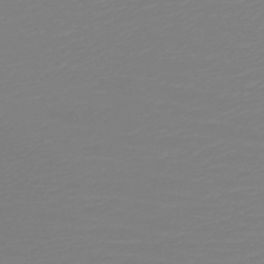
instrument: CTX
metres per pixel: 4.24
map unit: HNb
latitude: -49.0487
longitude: -51.6882
